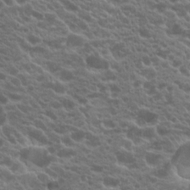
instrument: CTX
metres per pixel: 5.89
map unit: Hto
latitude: 19.7827
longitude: -35.1025
